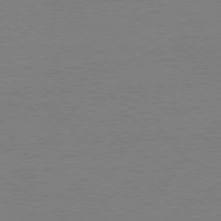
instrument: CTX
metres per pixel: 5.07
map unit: Ap
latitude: -79.1620
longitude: -98.1577
